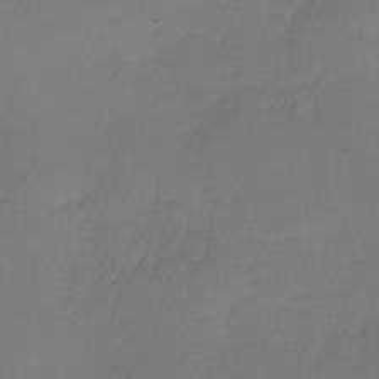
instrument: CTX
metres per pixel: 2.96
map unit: Nhu
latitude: -26.2739
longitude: -71.0458
